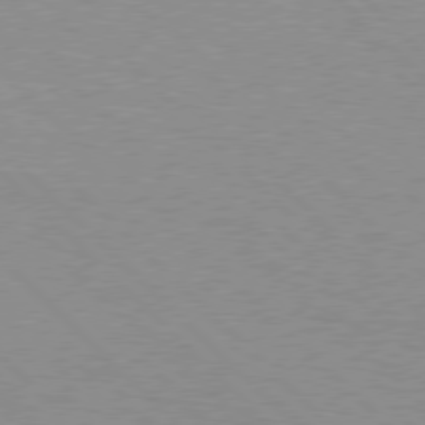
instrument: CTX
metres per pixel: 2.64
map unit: Hpe
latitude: 77.5938
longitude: -152.9136
